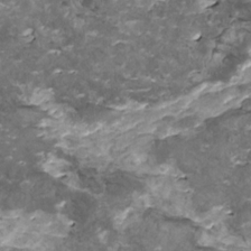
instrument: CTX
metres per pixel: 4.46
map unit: HNhu
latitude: 1.1592
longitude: 5.2754
